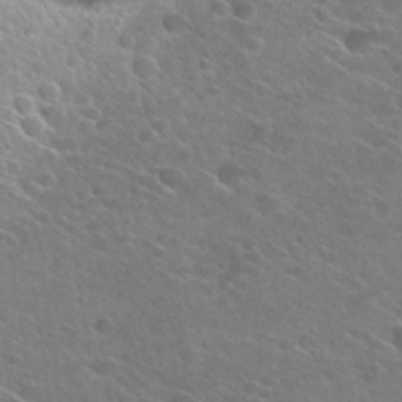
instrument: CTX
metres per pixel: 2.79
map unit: Hto
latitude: 26.0633
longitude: -41.5749
